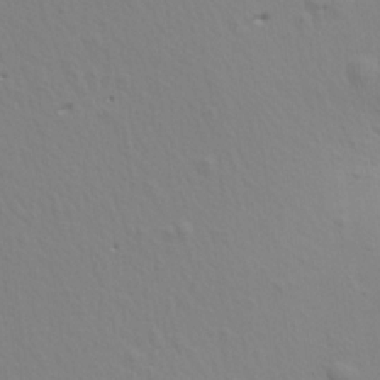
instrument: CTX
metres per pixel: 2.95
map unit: Aa
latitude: 19.1403
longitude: -144.9702
